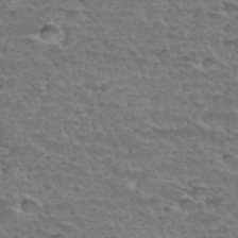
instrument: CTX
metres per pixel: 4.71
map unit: Hto
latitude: 34.4979
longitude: -45.0458
